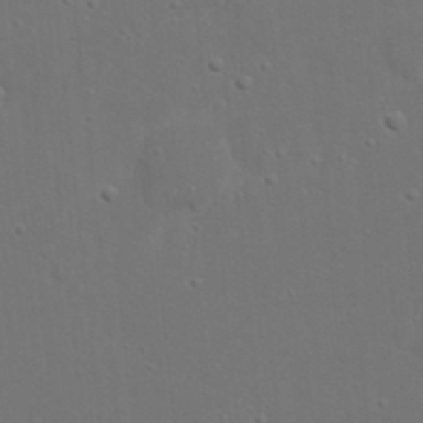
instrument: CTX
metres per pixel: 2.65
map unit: eHh
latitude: 19.4615
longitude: -72.8947
